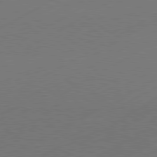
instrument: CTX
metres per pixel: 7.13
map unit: Hpe
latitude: -81.3888
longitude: 14.8030
